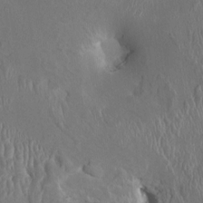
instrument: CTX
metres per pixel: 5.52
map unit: HNhu
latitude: 3.1403
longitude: -6.3845
